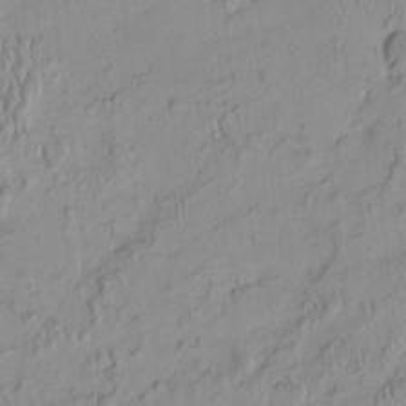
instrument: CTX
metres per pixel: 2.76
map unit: HNhu
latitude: -4.1794
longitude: 13.7289
